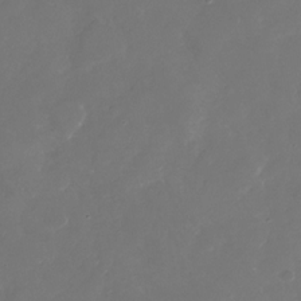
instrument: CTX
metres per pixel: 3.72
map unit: Nhu
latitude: -29.2565
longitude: -70.8947
